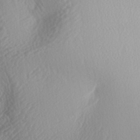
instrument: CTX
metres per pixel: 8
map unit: lAa
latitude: -4.5573
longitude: -123.4804
